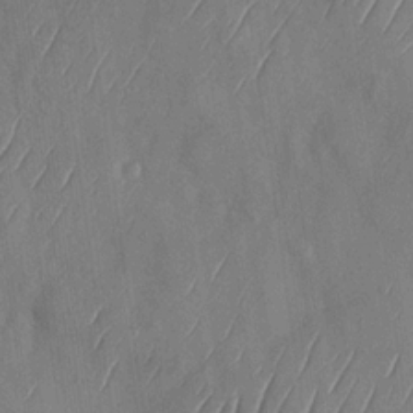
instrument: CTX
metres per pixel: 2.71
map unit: Nhu
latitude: -28.8597
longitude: -58.1200
